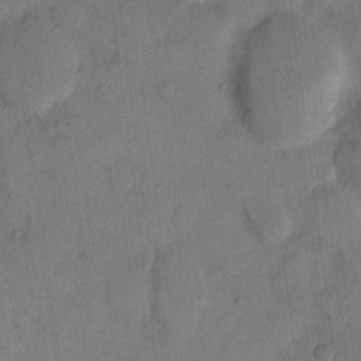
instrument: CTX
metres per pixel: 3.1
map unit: eHh
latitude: 14.1200
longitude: -67.7260
